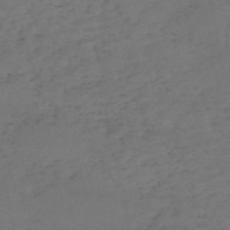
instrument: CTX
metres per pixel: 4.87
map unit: HNb
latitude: -55.2187
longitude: -44.1766
